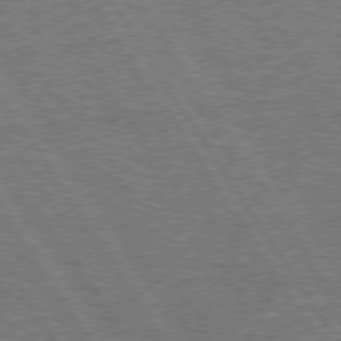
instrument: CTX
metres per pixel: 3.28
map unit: Hpe
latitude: 75.3860
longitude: -155.3671
